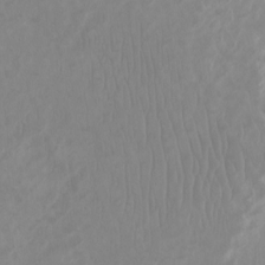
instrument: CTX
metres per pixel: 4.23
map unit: Ht
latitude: -1.6533
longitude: -18.3089
